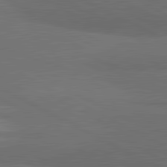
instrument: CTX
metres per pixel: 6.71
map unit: lApd
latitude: 81.9717
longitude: 159.7477
